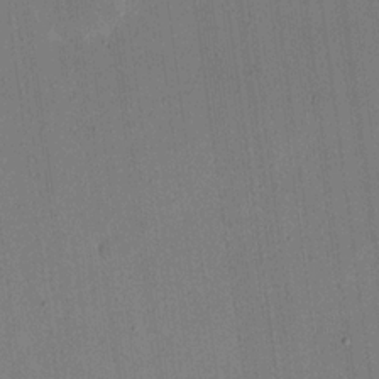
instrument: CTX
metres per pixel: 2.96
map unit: eHh
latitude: 18.3845
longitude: -70.1200
